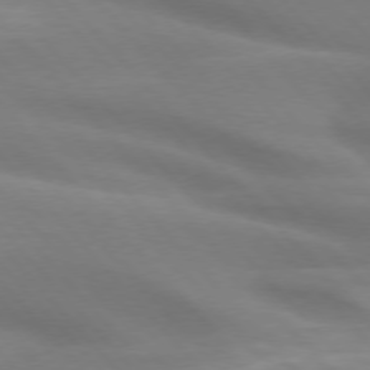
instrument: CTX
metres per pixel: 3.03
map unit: lApd
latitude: 74.9136
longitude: -61.2159
